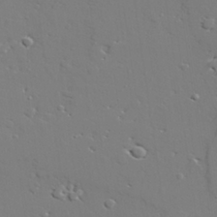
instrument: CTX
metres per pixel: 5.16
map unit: lAvf
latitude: 28.6490
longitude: -108.3656
